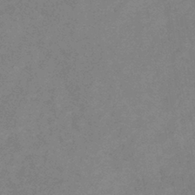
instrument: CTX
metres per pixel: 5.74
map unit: lHb
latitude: -40.3117
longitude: 74.7464
